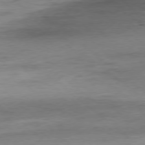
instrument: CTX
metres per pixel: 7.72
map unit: Ap
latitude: -78.6140
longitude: -87.2726
